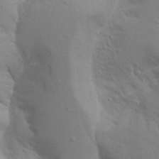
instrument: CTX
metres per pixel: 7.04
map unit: Aa
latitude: 16.1578
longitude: -145.7072
